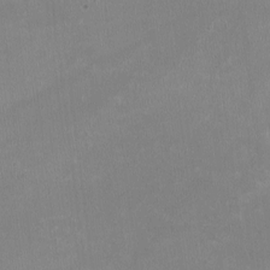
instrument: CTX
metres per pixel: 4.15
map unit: HNhu
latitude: -2.6518
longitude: -6.9892
